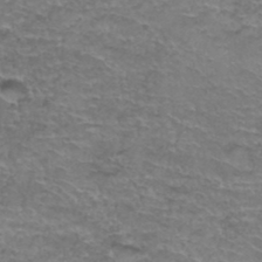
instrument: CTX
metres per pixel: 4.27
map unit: Hto
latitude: 37.4805
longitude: -42.0444
